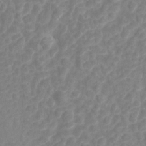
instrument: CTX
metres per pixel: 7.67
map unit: Hto
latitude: 5.3104
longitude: -32.9892
